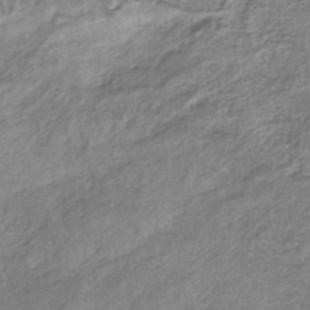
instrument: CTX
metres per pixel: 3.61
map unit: HNb
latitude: -33.2565
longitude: 59.2564
